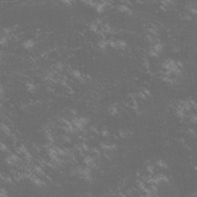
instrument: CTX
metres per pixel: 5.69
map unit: lHvf
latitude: -14.7275
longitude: -102.3089
